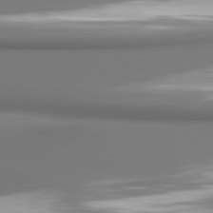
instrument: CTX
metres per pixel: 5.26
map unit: lApd
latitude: 80.7813
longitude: 178.0661
